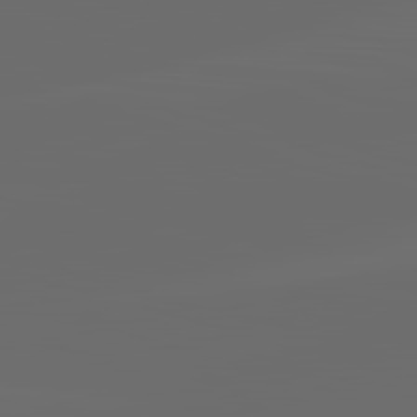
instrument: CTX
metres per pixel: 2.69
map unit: lApd
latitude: 83.7071
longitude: -129.6127
